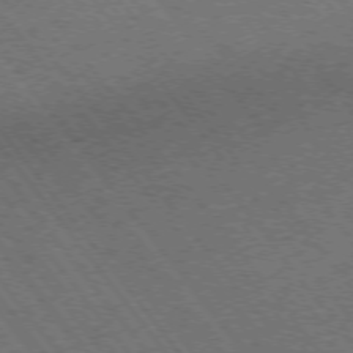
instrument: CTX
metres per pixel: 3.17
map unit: Ap
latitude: -75.7478
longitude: -62.7247
